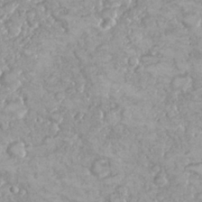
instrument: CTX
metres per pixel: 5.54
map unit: Nhu
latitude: 26.5168
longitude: -60.7246
